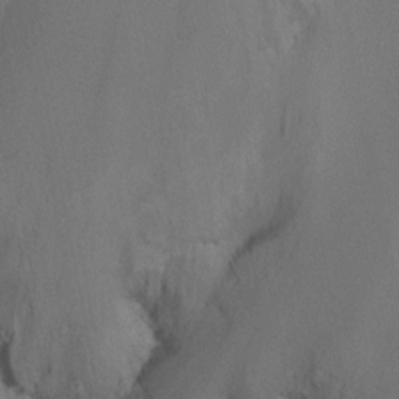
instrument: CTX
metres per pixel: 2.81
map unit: Ht
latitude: -9.7855
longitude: -37.3860
